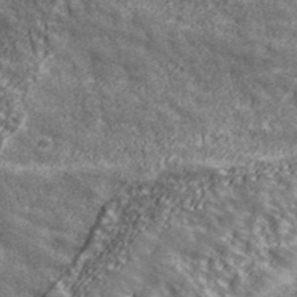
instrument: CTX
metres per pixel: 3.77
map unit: eHh
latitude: 43.6316
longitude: -88.7058
